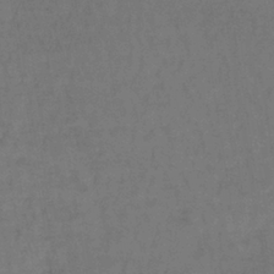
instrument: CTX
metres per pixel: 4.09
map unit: lHb
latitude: -38.1984
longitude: 61.2754
